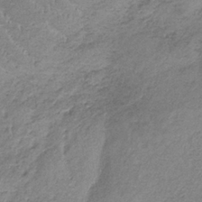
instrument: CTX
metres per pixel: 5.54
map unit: HNb
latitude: -33.7289
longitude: 59.2375
